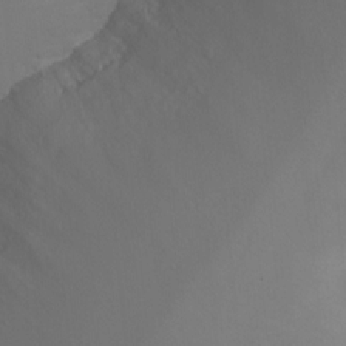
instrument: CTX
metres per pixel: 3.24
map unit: Ht
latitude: 2.5357
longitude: -28.6679
